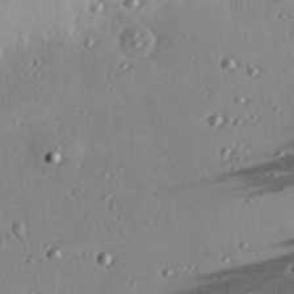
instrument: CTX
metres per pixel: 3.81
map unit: eHh
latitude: 23.7827
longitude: -90.2523
